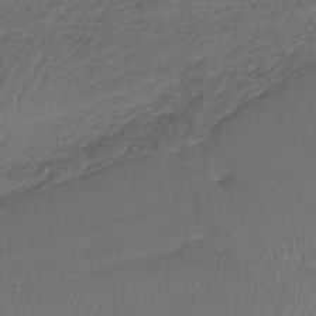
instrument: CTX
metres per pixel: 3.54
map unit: lHb
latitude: -37.3320
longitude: 59.0675
